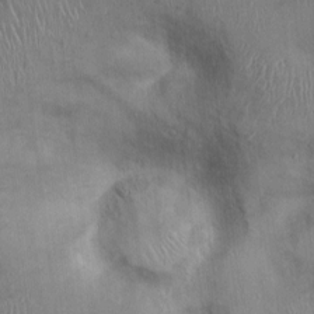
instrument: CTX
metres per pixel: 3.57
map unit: Ht
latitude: 0.1955
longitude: -12.9892
